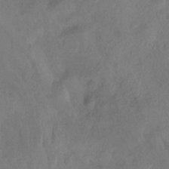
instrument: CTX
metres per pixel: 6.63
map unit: Hto
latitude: -13.5210
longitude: -42.9325
